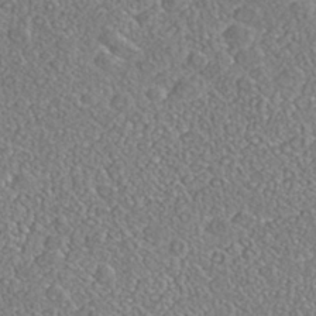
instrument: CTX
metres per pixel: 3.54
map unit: Nhe
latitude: -40.6707
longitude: -101.1781
